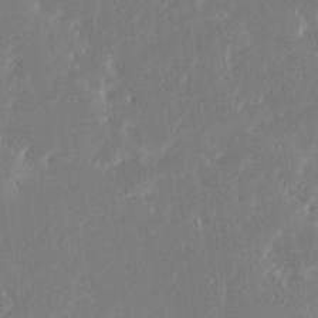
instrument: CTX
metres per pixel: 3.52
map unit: Ave
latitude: 17.8017
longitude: -140.4223
